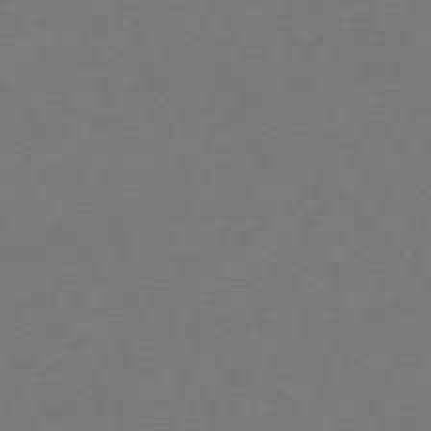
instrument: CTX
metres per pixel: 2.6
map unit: Ap
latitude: -75.1243
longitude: -88.7436
